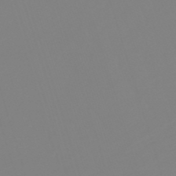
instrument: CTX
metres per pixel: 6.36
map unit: lHb
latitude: -49.5966
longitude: 82.0661
